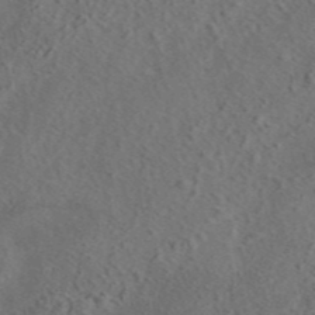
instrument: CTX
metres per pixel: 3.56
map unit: eAb
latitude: 43.5560
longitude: 116.0849
